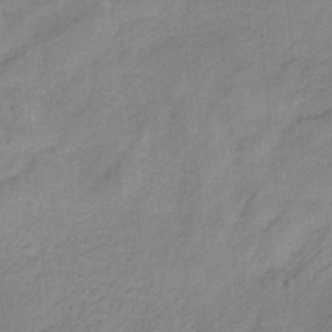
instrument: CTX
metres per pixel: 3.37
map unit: HNb
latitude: -33.7856
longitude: 58.7652
